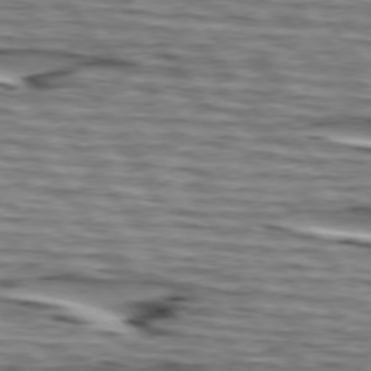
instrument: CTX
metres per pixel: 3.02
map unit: lApd
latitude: 75.1214
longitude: -72.1578
